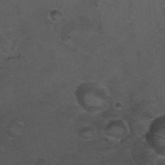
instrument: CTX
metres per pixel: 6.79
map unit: Nhu
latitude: 28.9891
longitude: -50.1955
